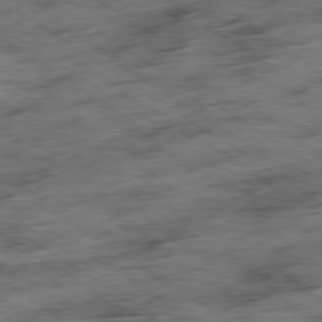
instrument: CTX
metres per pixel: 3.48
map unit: Ap
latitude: -79.7099
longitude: -48.7435
